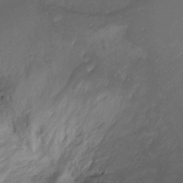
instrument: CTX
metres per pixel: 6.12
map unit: Ht
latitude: -8.4818
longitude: -39.3859
